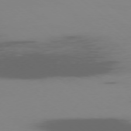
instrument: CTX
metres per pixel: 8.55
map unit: Ap
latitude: -77.5021
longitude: -67.1025
